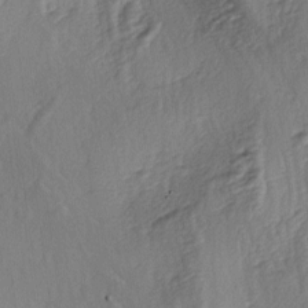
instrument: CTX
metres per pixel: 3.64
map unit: lAa
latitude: -4.4629
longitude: -123.3104
